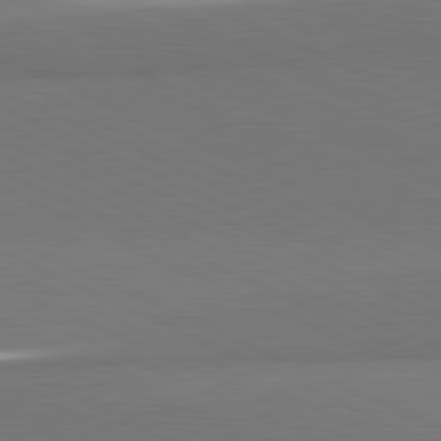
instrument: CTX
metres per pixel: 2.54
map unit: lApd
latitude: 81.5938
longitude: 156.6707
